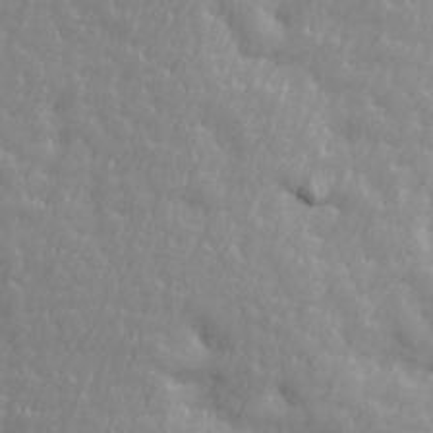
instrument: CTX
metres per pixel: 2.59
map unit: Ave
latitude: 13.6694
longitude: -105.6316
